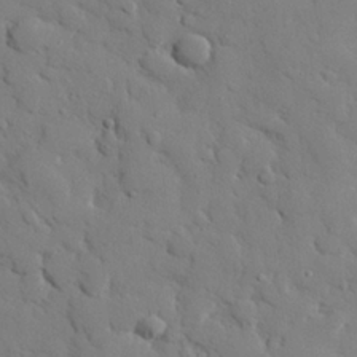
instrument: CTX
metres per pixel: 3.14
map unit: eHh
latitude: 26.9703
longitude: -78.4223
